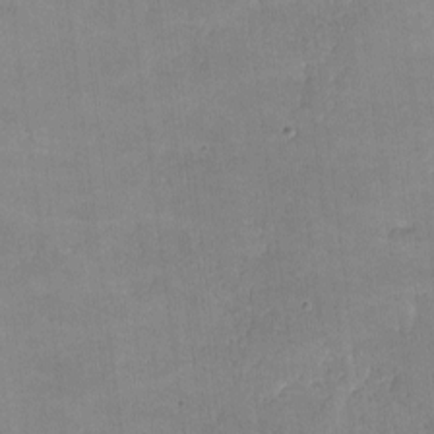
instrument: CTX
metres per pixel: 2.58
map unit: lHvf
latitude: -9.5210
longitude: -101.5182
